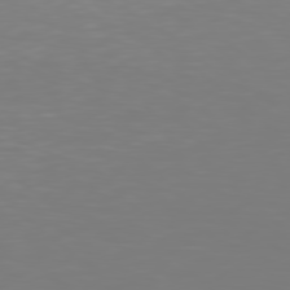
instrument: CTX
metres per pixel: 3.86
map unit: Hpe
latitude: 78.0633
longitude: -138.5357
